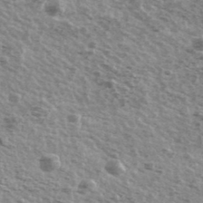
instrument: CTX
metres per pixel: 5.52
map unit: Ave
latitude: 39.3293
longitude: -109.6505
